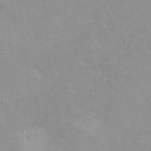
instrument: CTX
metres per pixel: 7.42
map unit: HNhu
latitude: -0.0850
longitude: -4.5924
